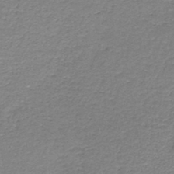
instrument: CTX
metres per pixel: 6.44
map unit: HNb
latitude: -44.7085
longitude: 52.8785
